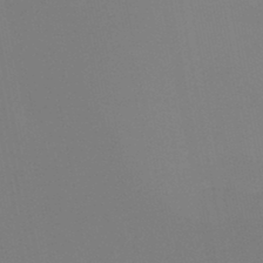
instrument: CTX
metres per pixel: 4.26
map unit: HNb
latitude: -46.1228
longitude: 55.6722
